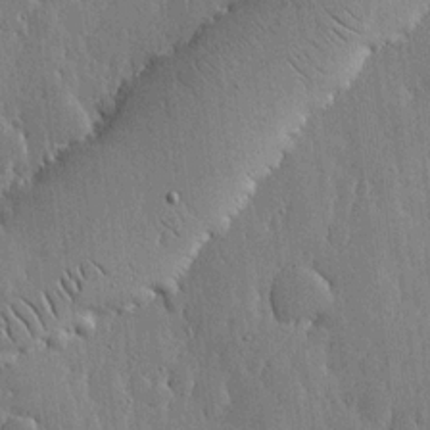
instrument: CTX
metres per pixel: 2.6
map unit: lHvf
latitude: 18.1389
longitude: -115.6882
